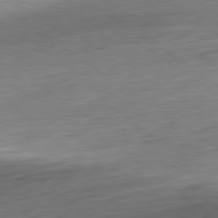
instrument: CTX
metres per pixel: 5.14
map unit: Ap
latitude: -80.1606
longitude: -70.2900
